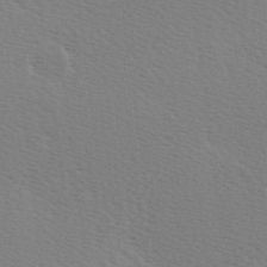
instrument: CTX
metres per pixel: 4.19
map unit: Hve
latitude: 2.4034
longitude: -125.1025
